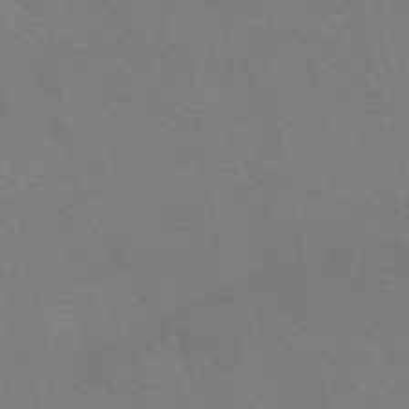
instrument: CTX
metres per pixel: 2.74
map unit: eAb
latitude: 50.7246
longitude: 105.3320
